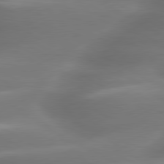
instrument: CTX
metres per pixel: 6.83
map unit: lApd
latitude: 80.0444
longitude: -138.6113
